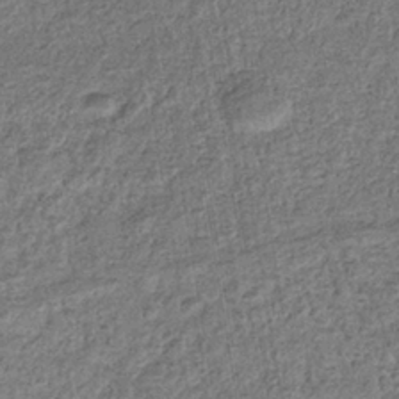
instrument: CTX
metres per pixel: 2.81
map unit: eHb
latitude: -36.4818
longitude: 79.9367
